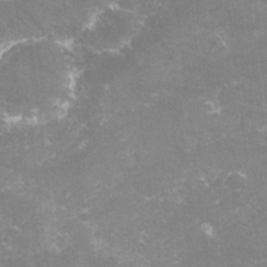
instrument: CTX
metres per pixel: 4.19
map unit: lHvf
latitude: -15.5022
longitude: -100.7435
